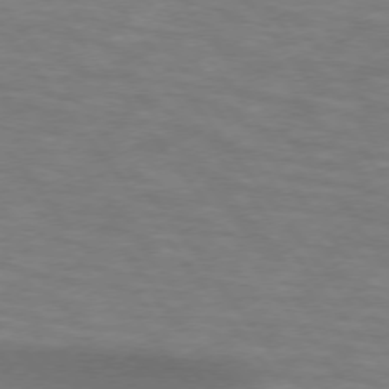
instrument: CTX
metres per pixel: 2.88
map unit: lApd
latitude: 74.5924
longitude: -55.0458
